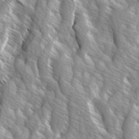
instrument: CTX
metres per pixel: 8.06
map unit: Ave
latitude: 14.5735
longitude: -133.3482
